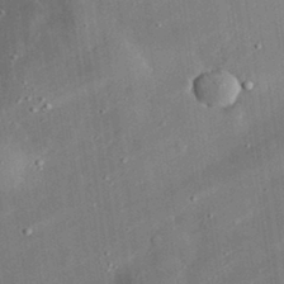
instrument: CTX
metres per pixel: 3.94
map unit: lHvf
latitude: 32.9892
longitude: -91.9339
